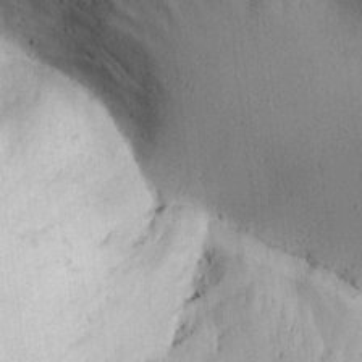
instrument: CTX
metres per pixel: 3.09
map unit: Ave
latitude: 18.3656
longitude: -140.1577
